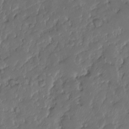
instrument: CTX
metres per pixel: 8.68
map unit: HNhu
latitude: -24.5196
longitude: 51.0108
